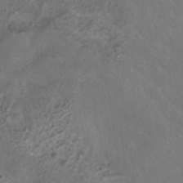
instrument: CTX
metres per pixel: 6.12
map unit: ANa
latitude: -36.9919
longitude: 95.2942
